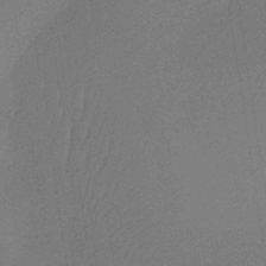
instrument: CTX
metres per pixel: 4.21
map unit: lHb
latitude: -35.0864
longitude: 67.2565
